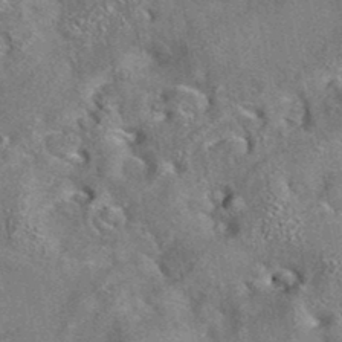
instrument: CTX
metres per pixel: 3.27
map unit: eAb
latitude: 35.4237
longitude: 112.9731
